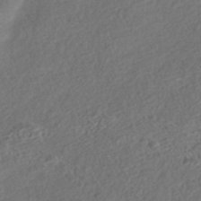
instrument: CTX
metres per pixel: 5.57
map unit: HNhu
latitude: -43.8233
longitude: 100.3684
